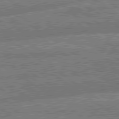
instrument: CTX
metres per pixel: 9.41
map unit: lApd
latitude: 79.8961
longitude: -160.6868
